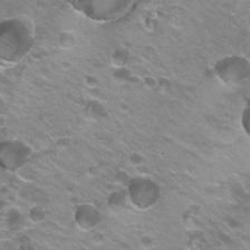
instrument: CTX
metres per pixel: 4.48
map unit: Hto
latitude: 22.1956
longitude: -32.3845
